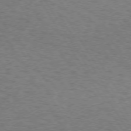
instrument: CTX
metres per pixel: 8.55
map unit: Hpe
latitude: 72.7247
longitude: -129.4993
